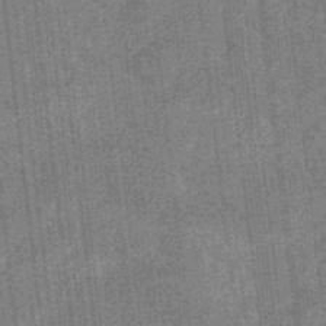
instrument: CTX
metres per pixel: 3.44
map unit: eHb
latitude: -35.8800
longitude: 79.1053
